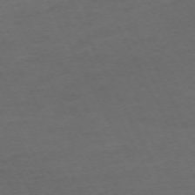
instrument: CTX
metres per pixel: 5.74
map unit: Hpe
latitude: -71.1053
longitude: 15.2565
